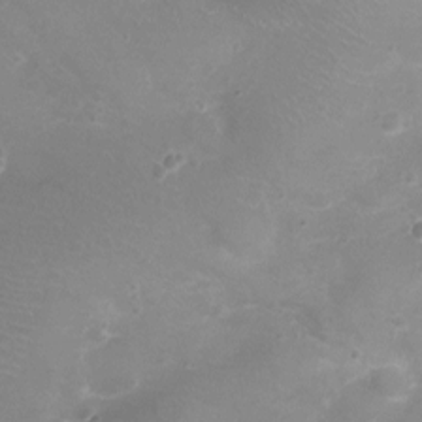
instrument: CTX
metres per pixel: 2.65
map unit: Ht
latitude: -7.3509
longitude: -19.4615
